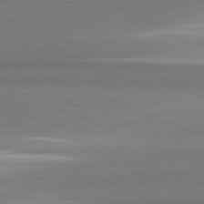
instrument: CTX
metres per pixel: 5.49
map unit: lApd
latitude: 81.7072
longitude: 160.1417
